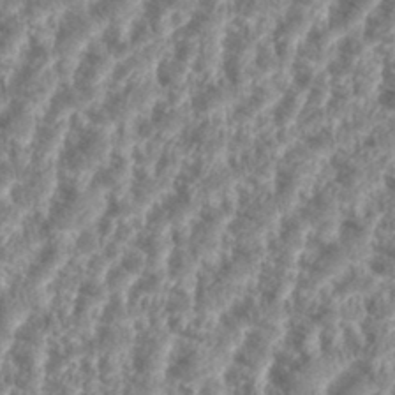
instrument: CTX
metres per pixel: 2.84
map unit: eHh
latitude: 35.4426
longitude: -136.1389
